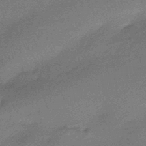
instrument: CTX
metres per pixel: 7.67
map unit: HNhu
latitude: -43.9556
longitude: 92.9731
